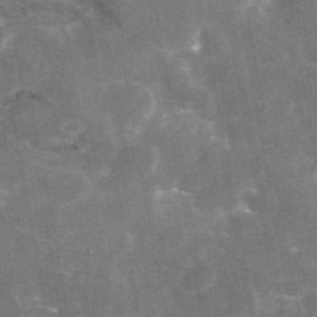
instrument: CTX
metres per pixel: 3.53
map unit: eAb
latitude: 45.8394
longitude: 119.9178
